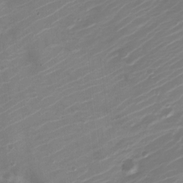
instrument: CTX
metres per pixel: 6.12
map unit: Nve
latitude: -21.0297
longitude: 106.4251
